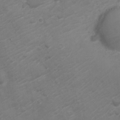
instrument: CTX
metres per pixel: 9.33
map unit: Nve
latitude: -20.2550
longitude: 106.2740
